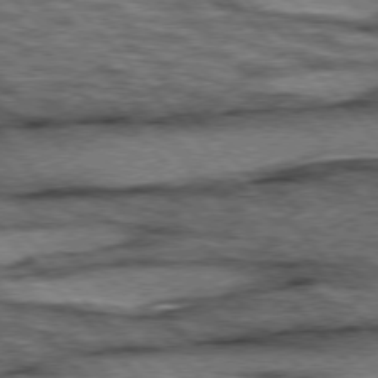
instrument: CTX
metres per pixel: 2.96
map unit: lApd
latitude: 75.9339
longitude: -49.8961
